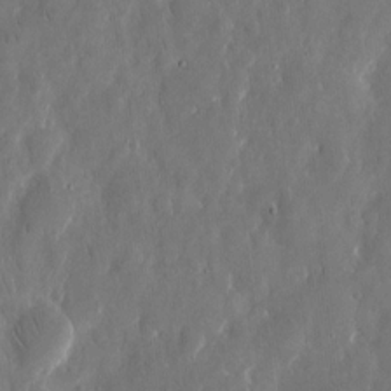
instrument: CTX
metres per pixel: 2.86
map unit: eHh
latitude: 13.4049
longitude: -72.1956
